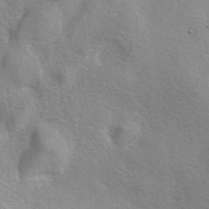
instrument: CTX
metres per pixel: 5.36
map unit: eAb
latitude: 40.8757
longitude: 104.9164
